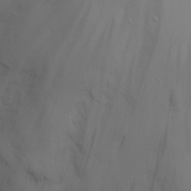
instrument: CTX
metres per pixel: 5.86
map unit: Nhu
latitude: -4.3684
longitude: -74.2712
